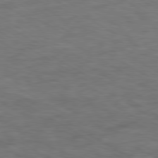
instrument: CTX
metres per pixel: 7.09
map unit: Ap
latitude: -80.4818
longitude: -62.8758
